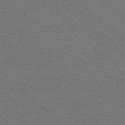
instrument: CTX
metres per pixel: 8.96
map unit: Ap
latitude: -77.8422
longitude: -85.4993
